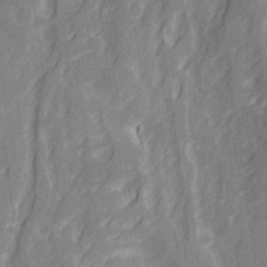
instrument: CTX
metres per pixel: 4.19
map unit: Ave
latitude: 20.7058
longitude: -132.4601
